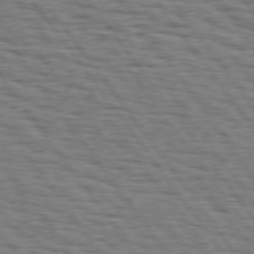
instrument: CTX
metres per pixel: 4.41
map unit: Hpe
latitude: 74.7435
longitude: -152.5735
